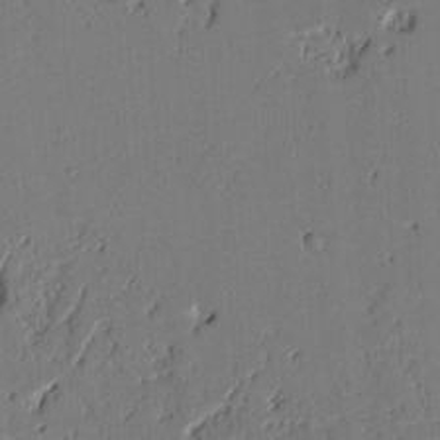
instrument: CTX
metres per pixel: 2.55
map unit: Ht
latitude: 10.5735
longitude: -78.1011
